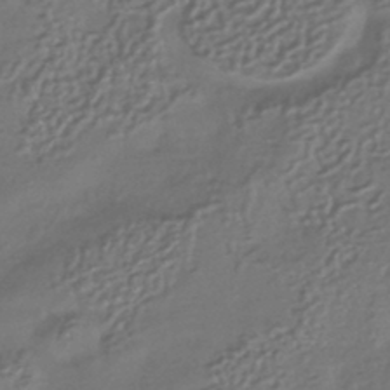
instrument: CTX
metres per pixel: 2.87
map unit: HNhu
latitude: -42.7085
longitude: 94.7463
